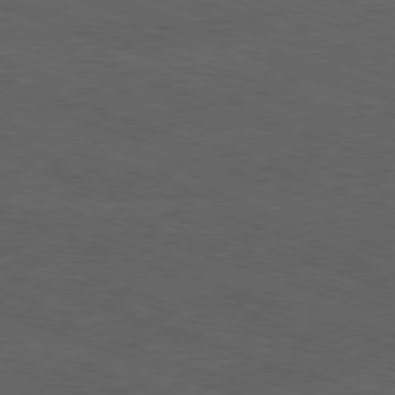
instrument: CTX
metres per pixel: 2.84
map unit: Ap
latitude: -81.4077
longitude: -72.7247
